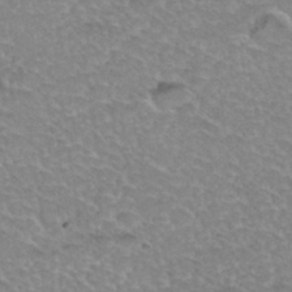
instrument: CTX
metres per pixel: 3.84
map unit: Hto
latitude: 34.9135
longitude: -45.9717
